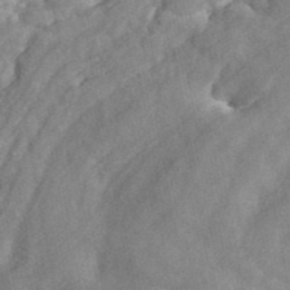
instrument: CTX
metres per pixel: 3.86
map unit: ANa
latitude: 45.2915
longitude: 46.6707
